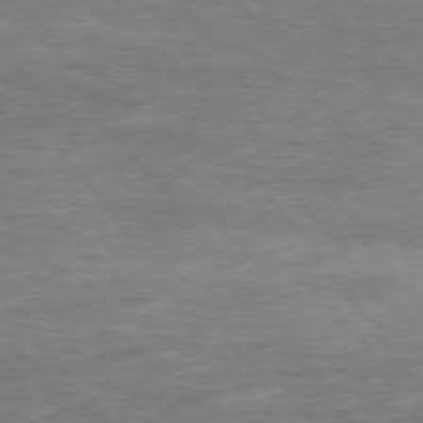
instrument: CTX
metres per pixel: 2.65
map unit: Hpe
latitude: 74.9892
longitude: -143.4804
